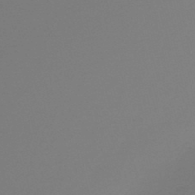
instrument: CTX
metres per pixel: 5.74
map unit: lHb
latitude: -47.6910
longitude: 65.1998
